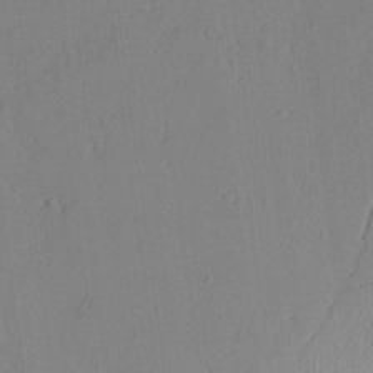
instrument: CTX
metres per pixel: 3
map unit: Aa
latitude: 24.6112
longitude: -128.3845
